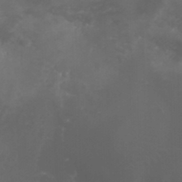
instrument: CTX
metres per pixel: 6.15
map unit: Nhu
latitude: -4.8975
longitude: -75.2915
